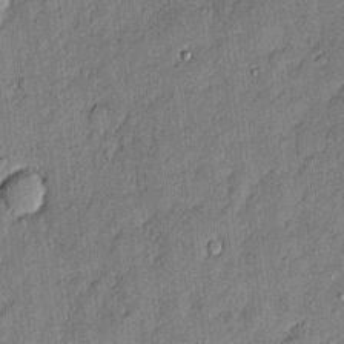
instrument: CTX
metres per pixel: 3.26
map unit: eHh
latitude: 3.8583
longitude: -75.5371
